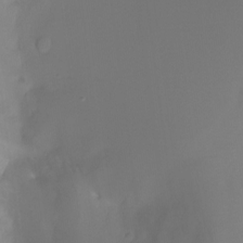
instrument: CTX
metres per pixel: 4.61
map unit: Nhu
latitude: -17.6911
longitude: -47.2537
